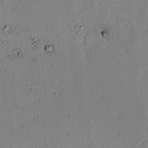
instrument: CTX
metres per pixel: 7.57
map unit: lAvf
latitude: 6.5924
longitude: 168.9352
